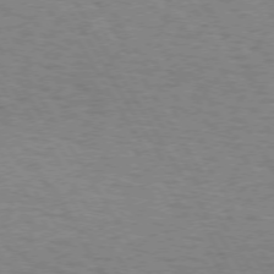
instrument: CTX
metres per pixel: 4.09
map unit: Hpe
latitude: 72.5168
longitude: -129.3670
